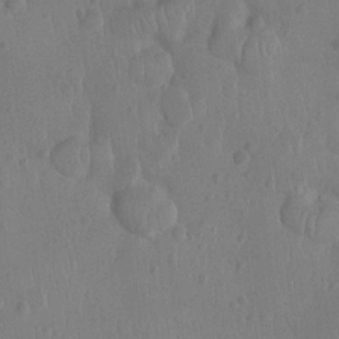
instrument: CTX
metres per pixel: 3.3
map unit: Ht
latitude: -9.4076
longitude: -21.5560
